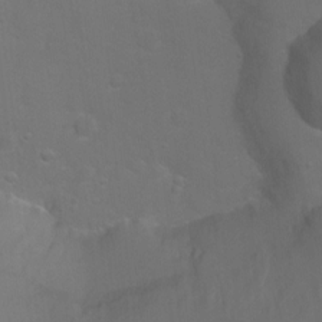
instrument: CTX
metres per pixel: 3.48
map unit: Ht
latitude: 0.4790
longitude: -35.8394
